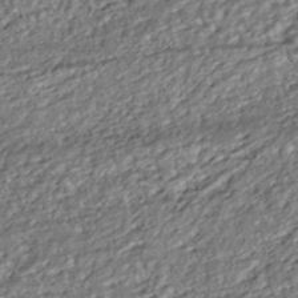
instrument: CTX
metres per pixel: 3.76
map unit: ANa
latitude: -42.9730
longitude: 107.5399
